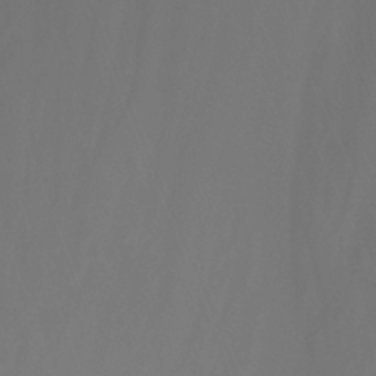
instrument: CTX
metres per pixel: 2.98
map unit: Nhu
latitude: -15.4833
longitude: -56.7246
